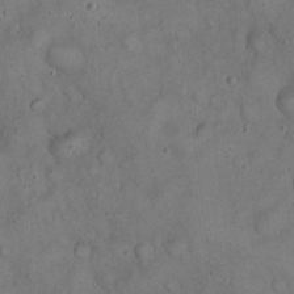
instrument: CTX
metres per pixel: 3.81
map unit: eHh
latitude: 20.2334
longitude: -59.7639
